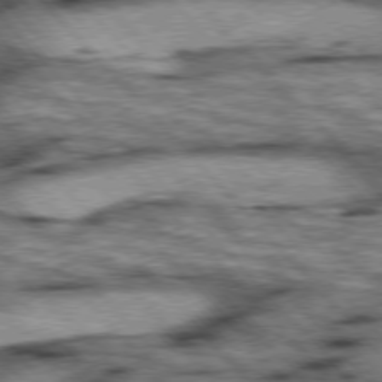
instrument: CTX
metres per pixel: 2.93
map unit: lApd
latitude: 76.3089
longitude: -50.1955
